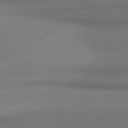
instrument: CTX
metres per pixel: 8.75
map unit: lApd
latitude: 81.2159
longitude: 155.0676
